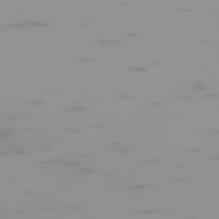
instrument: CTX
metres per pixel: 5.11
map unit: Hpe
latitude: -74.2173
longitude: 5.5777
